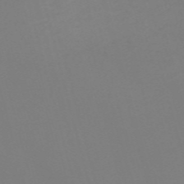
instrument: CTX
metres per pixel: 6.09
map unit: Nve
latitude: -59.0486
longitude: 60.3117
